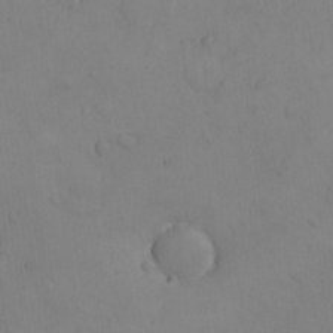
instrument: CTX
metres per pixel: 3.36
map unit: eHh
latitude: -8.8219
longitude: -66.9324
